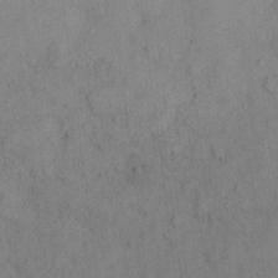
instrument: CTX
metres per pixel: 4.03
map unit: Hto
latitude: 4.9325
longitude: -60.9513
